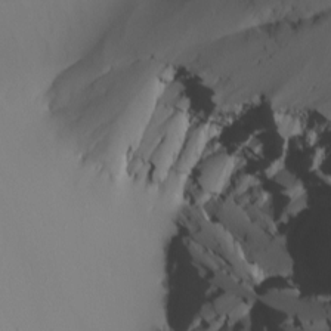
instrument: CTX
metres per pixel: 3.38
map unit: Nhu
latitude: -5.8611
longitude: -95.0837
